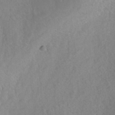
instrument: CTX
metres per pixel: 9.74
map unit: HNhu
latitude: -36.0283
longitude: 32.9164
